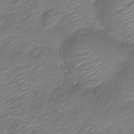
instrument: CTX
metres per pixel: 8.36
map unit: Nve
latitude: -17.7289
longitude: 107.3510
